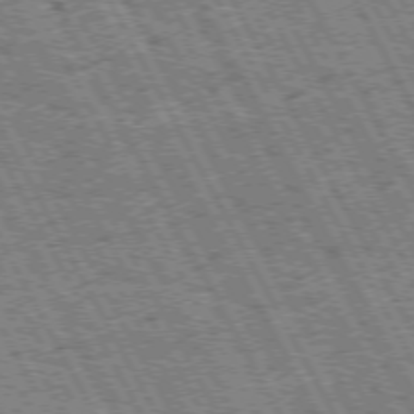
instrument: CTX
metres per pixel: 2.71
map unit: Hpe
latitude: 72.3468
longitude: -125.1025
